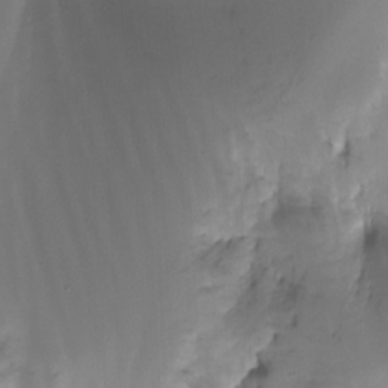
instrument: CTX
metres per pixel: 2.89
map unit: Nhu
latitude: -12.2740
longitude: -49.7450
